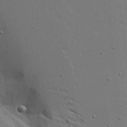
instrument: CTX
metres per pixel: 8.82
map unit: Aa
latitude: 17.3671
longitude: -125.4048
